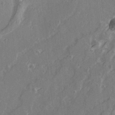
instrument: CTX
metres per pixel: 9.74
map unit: Ave
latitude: 21.4994
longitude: -132.4412
